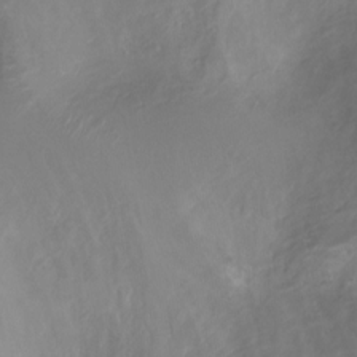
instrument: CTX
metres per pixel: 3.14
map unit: Ht
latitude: -8.0850
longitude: -27.3671
